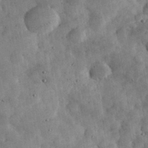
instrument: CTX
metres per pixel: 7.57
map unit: eHh
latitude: 33.1025
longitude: -70.0255
